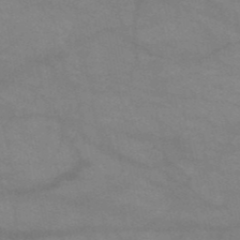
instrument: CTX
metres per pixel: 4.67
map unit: HNb
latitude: -52.0283
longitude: -42.0255
